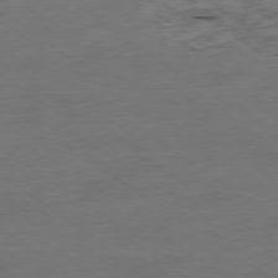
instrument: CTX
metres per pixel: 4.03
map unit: Ap
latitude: -79.4265
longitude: -88.4790
